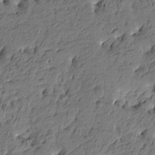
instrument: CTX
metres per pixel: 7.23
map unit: Htu
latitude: -5.5399
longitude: -178.1767
